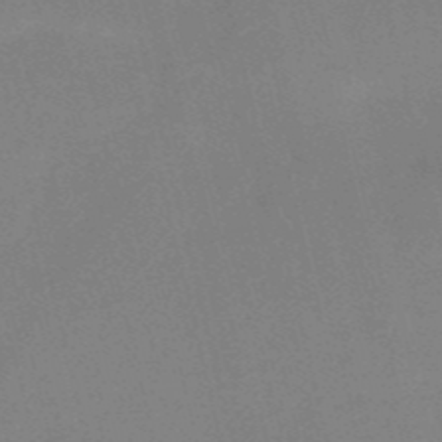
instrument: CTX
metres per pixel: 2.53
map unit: HNb
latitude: -52.1039
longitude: -47.1215
